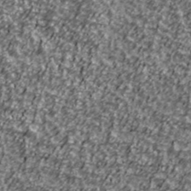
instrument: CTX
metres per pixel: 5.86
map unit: Ave
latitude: 41.5371
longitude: -113.8016
